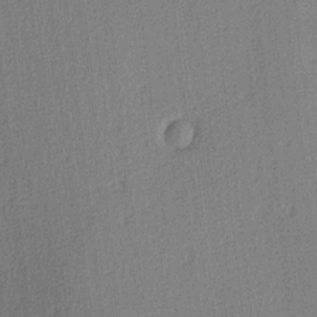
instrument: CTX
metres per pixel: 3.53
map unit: lAa
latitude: 3.4426
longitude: -111.4616
